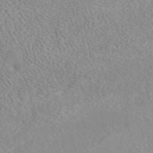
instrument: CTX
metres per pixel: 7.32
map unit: eAb
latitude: 44.6490
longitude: 115.4643
